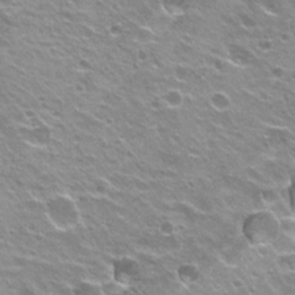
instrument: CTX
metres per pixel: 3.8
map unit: Hto
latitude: 22.4979
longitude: -32.2334
